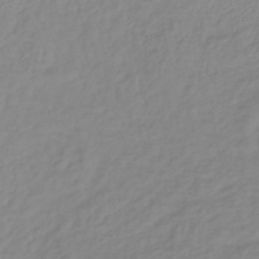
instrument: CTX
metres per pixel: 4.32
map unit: lHb
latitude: -40.7652
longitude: 70.2929
